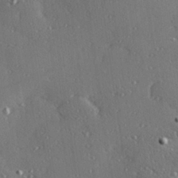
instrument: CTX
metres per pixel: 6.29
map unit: Hve
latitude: 27.4804
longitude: -92.1389
